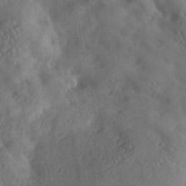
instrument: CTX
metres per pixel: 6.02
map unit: Ave
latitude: 18.1955
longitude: -131.4616
